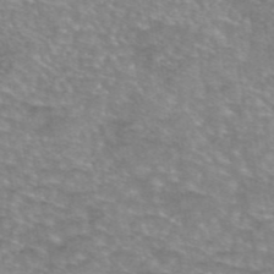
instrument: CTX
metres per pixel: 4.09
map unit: eAb
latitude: 45.6505
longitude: 102.7841
